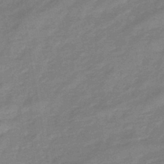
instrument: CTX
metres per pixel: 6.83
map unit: eHb
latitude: -45.1431
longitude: 81.8045
